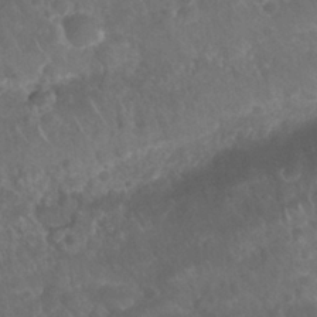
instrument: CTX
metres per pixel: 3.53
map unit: Nhu
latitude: 26.4601
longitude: -63.0270
